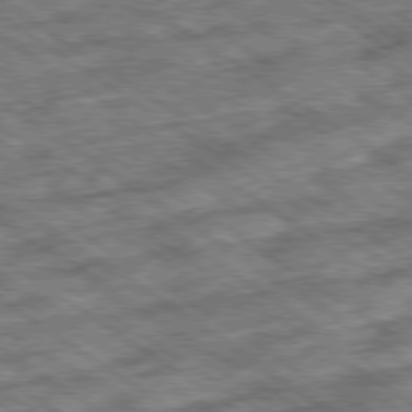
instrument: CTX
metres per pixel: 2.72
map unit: Ap
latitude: -79.8611
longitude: -50.2144
